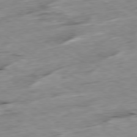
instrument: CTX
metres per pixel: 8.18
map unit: Ap
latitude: -79.9367
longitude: -88.3468
